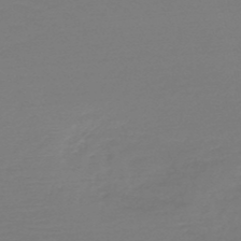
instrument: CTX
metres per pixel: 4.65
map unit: HNb
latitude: -50.0661
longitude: -43.8394
